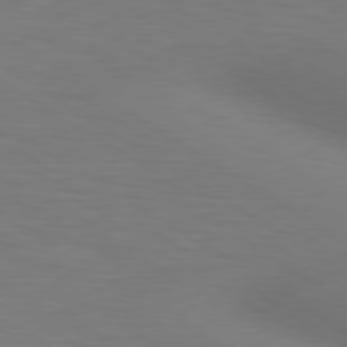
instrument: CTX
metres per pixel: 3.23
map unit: lApd
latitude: 80.4223
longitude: 120.9163
